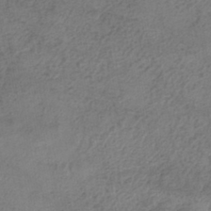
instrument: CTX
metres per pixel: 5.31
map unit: eHh
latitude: -42.3873
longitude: 119.7667
